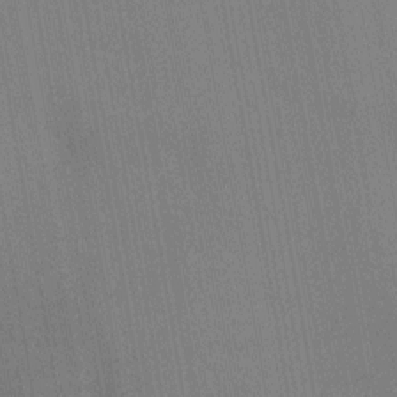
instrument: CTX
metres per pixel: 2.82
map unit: Nhu
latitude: -11.5588
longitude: -21.9717
